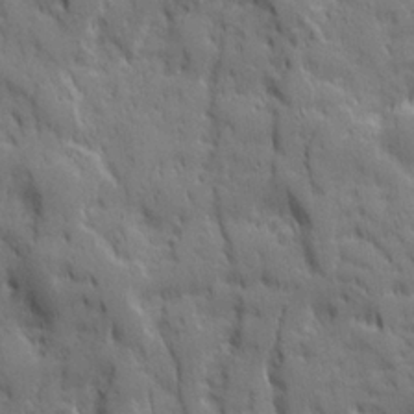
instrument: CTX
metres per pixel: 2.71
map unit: Ave
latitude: 20.0633
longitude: -133.1970
